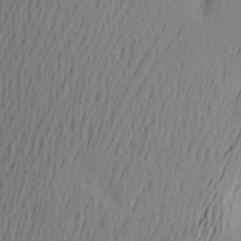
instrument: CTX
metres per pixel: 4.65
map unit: Aa
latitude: 22.1578
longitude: -146.0822
